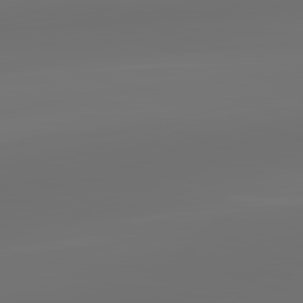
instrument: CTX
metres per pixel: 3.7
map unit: lApd
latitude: 83.2348
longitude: -131.9906
